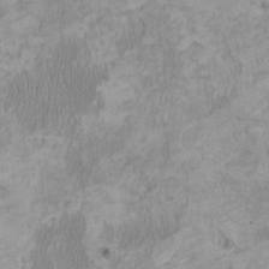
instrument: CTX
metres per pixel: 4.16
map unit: HNhu
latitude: 3.6316
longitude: -4.3845
